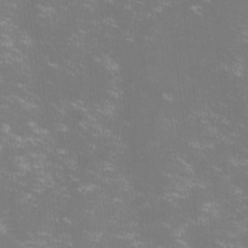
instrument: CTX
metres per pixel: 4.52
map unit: lHvf
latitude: -14.4440
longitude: -100.5924
